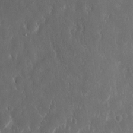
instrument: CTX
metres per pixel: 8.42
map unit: eHh
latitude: 15.4238
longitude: -73.0648
